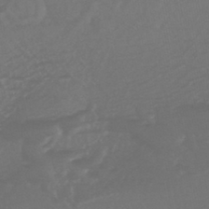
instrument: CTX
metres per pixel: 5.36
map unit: HNhu
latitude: -43.7288
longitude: 93.8989
